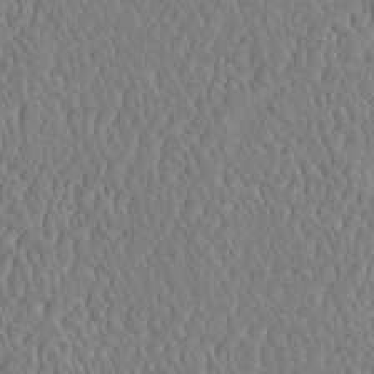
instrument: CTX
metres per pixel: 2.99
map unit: eHh
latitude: -2.6896
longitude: 15.3510
